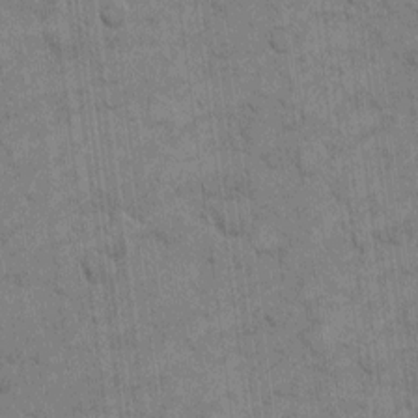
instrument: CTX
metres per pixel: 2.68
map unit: eHh
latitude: 12.1200
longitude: -65.5749
